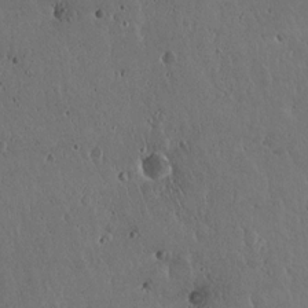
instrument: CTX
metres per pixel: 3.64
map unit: Hto
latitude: 17.8961
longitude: -59.3293
